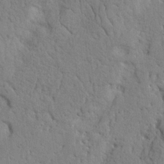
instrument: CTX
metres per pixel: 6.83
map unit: Nhu
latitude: 20.5168
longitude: -76.5168
